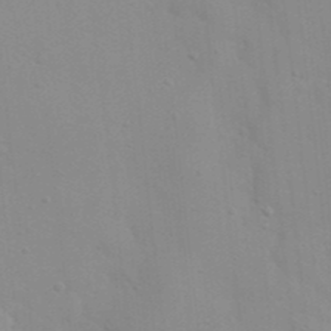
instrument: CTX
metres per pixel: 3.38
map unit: eHh
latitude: 21.2915
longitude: -64.3467
